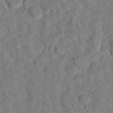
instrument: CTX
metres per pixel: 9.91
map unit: eHh
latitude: 24.7813
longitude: -79.6883
